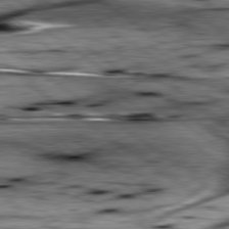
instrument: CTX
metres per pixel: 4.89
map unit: lApd
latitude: 79.5371
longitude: -48.5546
